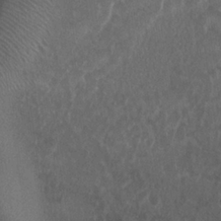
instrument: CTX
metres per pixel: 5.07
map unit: Nhu
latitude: 25.1403
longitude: -61.3104
